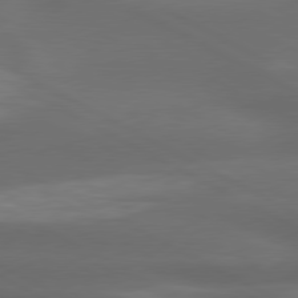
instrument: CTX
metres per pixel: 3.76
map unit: lApd
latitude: 79.6505
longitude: -119.5938
